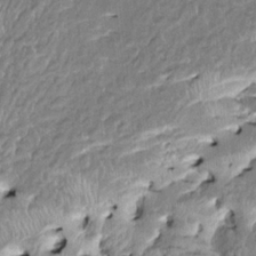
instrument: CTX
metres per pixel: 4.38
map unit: HNhu
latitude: 3.1403
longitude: 8.5763
